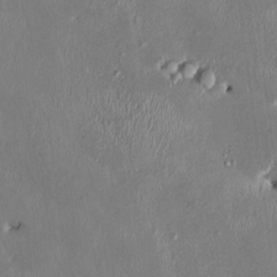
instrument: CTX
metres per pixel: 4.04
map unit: HNhu
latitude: 3.0080
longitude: -5.0269
